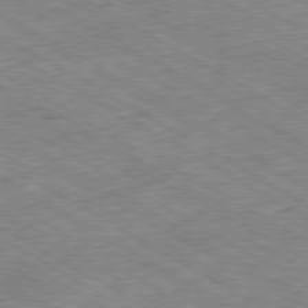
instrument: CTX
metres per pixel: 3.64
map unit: Ap
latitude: -80.2929
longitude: -86.0255
